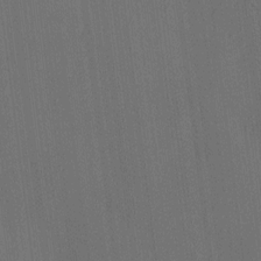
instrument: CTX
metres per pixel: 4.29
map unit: HNhu
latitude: 6.8758
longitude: 15.7289
